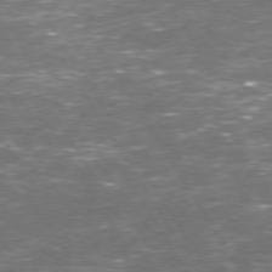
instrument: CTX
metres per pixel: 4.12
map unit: Hpe
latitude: 73.3671
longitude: -124.4601
